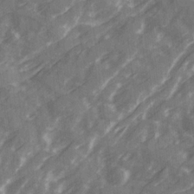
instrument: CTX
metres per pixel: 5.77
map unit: Ave
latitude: 20.0255
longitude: -131.1215
